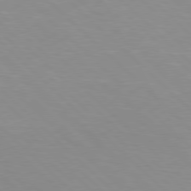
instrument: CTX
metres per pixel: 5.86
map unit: Hpe
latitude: 77.6316
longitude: -160.8947
